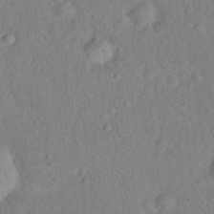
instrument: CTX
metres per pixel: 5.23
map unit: Hto
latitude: 17.4237
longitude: -52.8191
